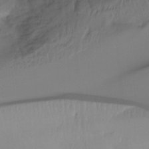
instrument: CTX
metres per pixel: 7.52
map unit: Htu
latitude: -15.3510
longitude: -46.6491
